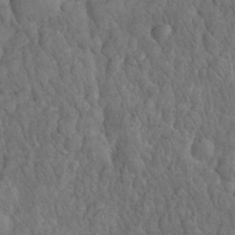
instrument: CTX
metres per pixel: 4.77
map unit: eHh
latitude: 32.6302
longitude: -67.1403
